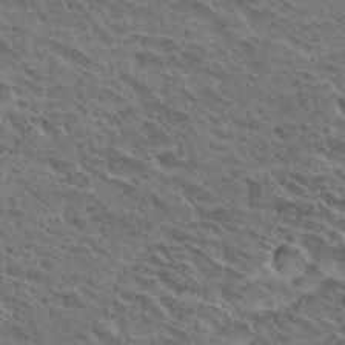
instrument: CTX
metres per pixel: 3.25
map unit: Hto
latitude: 29.0647
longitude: -39.1214
